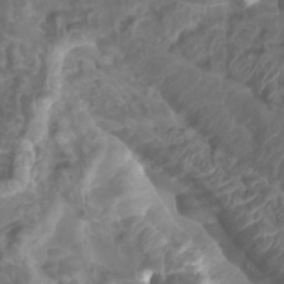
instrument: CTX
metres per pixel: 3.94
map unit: Htu
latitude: 3.7827
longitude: -20.8002
